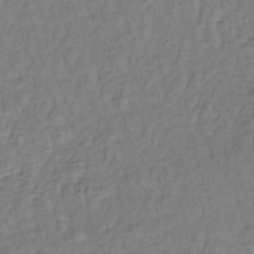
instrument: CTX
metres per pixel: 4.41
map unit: lHb
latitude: -35.7478
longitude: 63.4832
